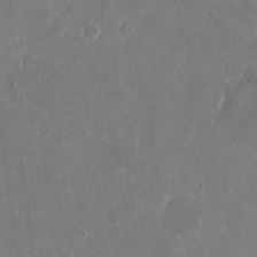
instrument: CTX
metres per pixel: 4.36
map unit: eHh
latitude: 9.7072
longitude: -69.2915
